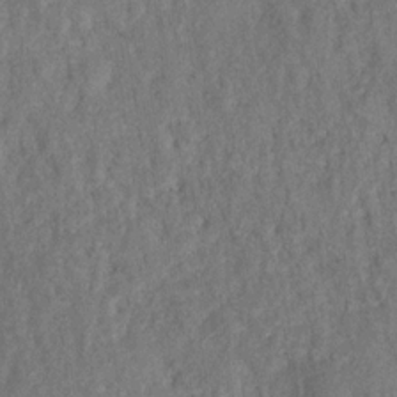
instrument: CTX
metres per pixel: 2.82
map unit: HNhu
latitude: -28.0661
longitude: 74.1228
